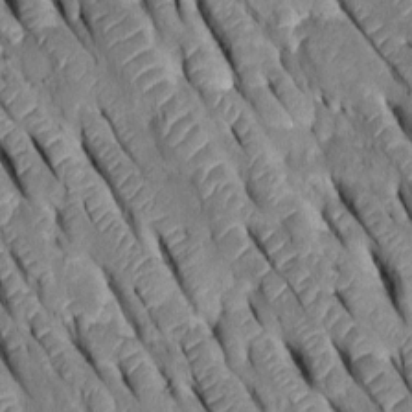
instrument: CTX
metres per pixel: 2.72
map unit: Htu
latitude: -0.1795
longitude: 148.0850
